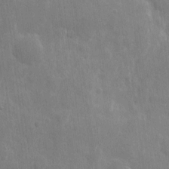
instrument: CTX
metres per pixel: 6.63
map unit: eHh
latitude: 7.1781
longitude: -72.3468
